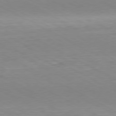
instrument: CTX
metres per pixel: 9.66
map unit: Hpe
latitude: -80.7463
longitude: 21.5777
